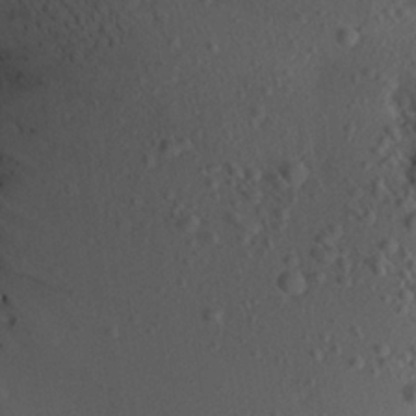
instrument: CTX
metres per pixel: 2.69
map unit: Aa
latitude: 21.4994
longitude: -146.5357
